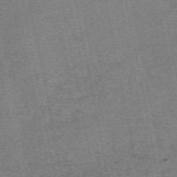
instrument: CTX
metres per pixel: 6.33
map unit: eAb
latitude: 47.7450
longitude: 103.5966
